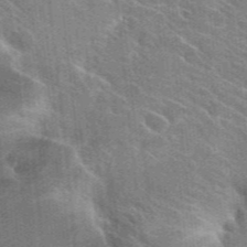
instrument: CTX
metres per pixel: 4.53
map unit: Hto
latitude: 25.6127
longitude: -36.7246
